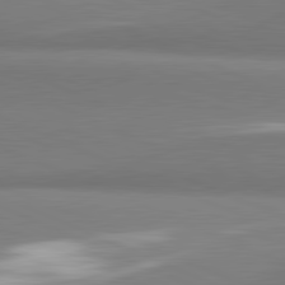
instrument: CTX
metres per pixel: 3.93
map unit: lApd
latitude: 81.7827
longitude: 165.8612
